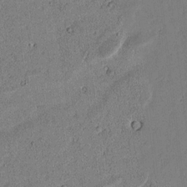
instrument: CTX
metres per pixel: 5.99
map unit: lAvf
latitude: 5.7072
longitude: 168.2928
